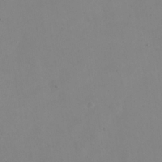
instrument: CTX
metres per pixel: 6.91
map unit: eHh
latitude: 23.3104
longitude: -66.0822
